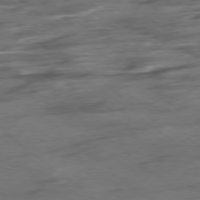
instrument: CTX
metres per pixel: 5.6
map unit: Hpe
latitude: -78.7463
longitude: -19.6127
